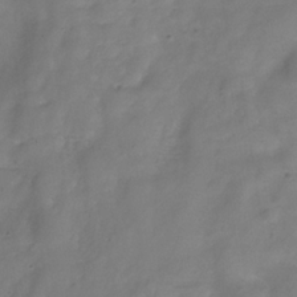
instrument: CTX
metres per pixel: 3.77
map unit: Hve
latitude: -33.3510
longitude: 90.6897
